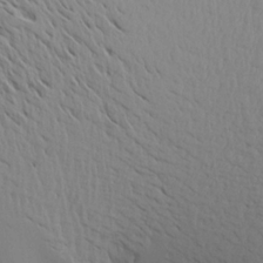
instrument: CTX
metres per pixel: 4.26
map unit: Aa
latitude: 18.5168
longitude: -142.0255
